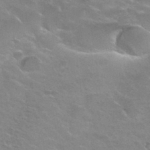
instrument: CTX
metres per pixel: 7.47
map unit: Hto
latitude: 34.1388
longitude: -48.9892
